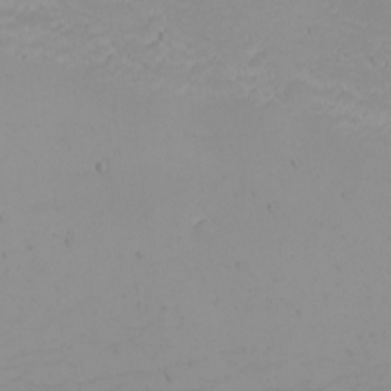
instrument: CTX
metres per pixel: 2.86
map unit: Nhu
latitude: -4.9919
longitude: -82.2333
